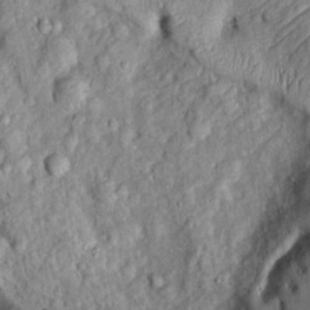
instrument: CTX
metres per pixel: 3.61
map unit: Htu
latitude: -7.0297
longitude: 155.9178
